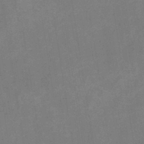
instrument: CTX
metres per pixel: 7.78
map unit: lHb
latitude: -40.3873
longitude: 74.8597
